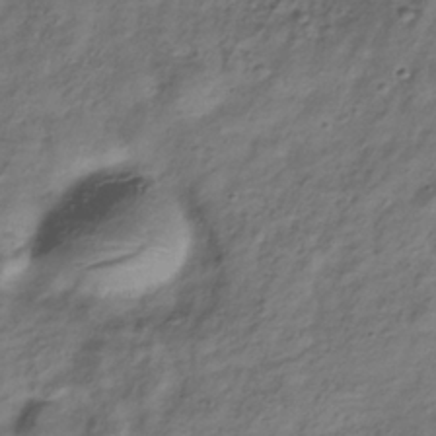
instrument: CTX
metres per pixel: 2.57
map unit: Hve
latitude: -32.9164
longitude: 89.1431
